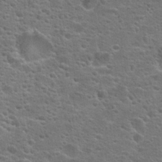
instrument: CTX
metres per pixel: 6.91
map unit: Hto
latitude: 23.7450
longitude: -46.9703
